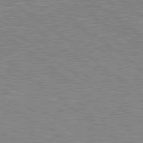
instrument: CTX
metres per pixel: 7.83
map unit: Hpe
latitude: 78.7813
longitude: -171.2726
